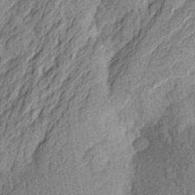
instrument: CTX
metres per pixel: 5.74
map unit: Aa
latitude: 25.2725
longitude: -145.3104
